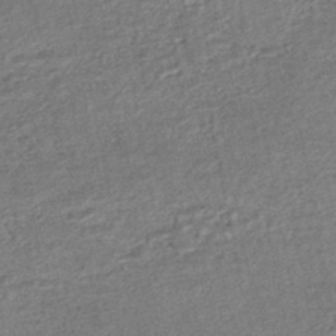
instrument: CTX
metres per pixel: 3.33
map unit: HNhu
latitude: -47.6722
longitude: 102.2928
